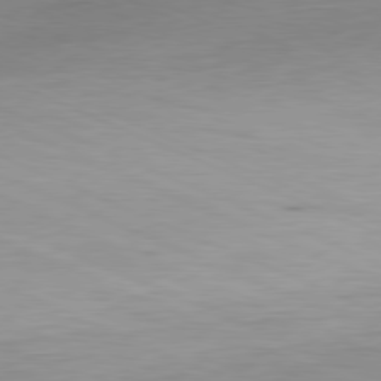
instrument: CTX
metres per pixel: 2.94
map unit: Ap
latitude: -81.3321
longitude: -59.1592
